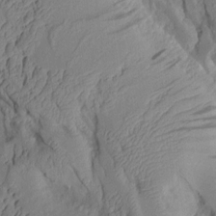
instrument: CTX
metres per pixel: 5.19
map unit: Aa
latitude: 8.5546
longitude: -127.7261
